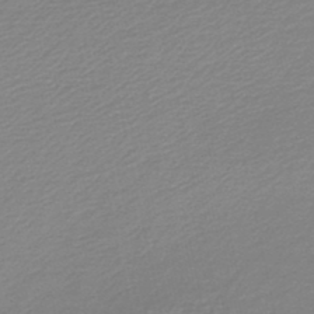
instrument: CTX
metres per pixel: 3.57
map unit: lHb
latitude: -46.3117
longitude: 65.0865
